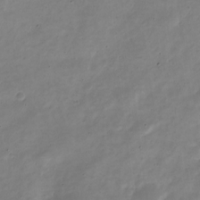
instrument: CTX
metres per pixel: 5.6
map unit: Nve
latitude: -22.4251
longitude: 105.2565
